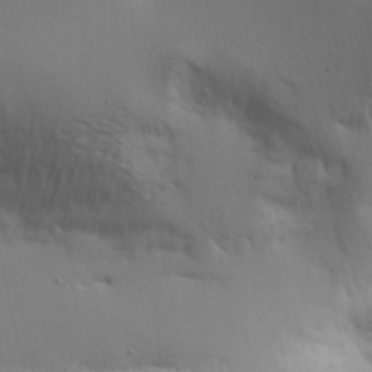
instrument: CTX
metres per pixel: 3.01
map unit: Aa
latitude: 21.2726
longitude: -142.5735
